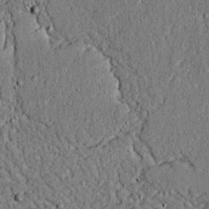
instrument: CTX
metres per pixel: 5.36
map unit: lAvf
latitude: 4.6679
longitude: 169.5399
